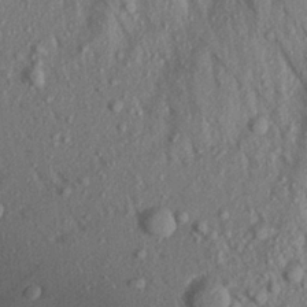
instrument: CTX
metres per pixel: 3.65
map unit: Aa
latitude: 19.1214
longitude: -147.3671
